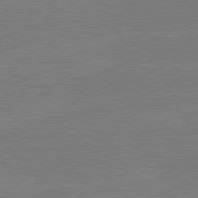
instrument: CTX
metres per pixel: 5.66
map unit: lApd
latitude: 82.1011
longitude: -156.2711
